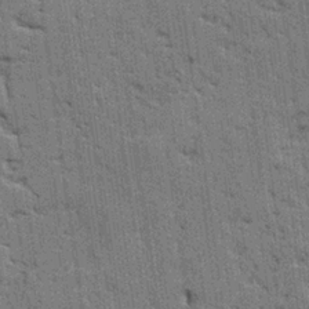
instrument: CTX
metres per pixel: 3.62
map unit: Ave
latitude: 24.2144
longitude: -130.5735
